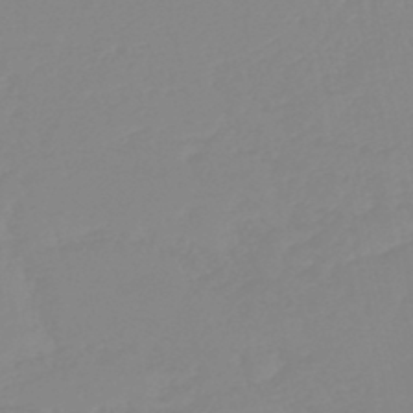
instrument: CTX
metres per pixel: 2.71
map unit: HNb
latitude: -44.8975
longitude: 55.2187
